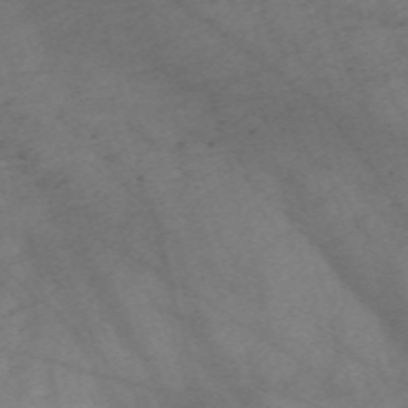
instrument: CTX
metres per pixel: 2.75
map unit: Nve
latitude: -59.2564
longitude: 64.5196
